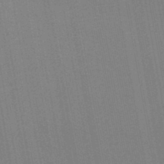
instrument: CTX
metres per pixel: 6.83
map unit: eHb
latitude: -44.7463
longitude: 87.1620
